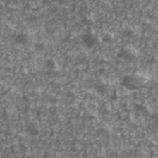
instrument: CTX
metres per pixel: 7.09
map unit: Ave
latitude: 41.7449
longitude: -114.1577
